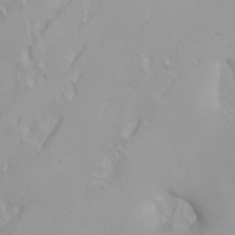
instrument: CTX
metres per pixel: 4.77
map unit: Nhu
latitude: -4.4251
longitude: -85.4049
